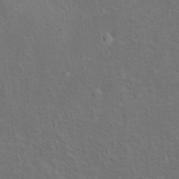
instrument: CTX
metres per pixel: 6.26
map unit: Ht
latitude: 13.3860
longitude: -39.9339
